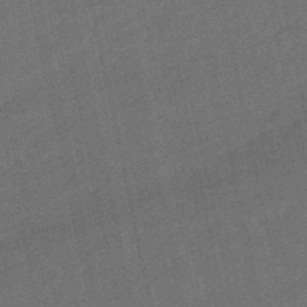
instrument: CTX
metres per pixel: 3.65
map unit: lHb
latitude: -50.7085
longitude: 80.6708
